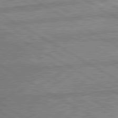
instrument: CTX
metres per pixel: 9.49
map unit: lApd
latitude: 80.3467
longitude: -170.7813
